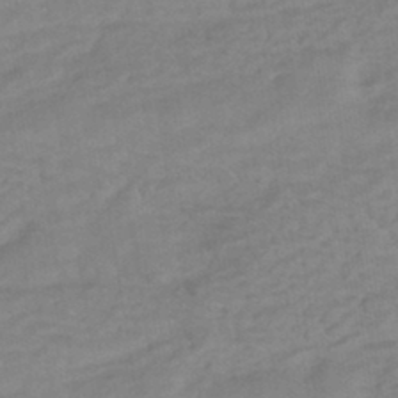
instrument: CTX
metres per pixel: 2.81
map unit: HNhu
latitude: -42.4440
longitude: 101.7666
